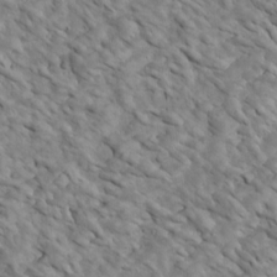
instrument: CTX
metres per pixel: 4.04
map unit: Htu
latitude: 2.4979
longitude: 142.9352
